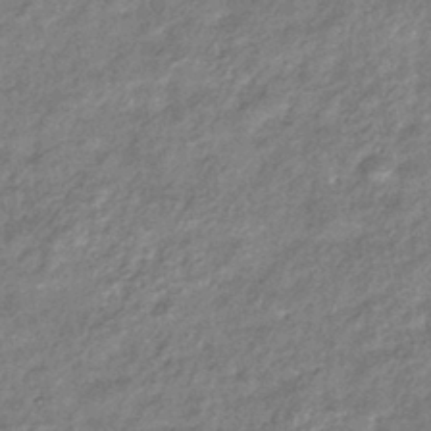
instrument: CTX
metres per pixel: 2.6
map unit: eHb
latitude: -39.6533
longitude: 81.4833
